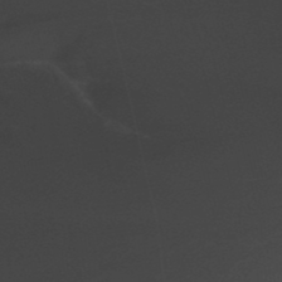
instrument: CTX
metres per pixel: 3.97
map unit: Nhu
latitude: -13.8422
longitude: -70.2333
